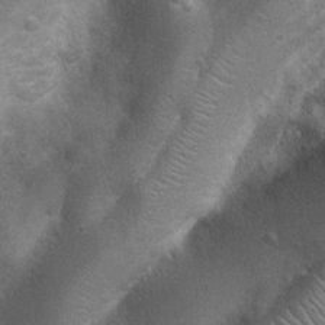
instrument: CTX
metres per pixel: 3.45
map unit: Nhu
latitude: 7.3860
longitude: -22.6868
